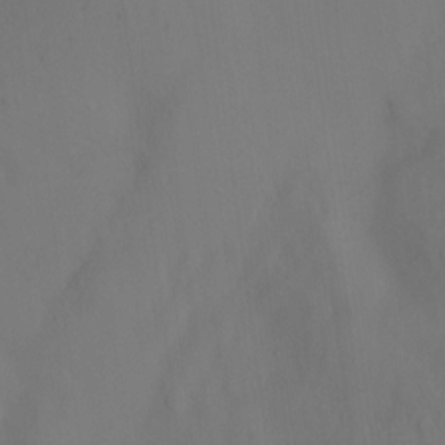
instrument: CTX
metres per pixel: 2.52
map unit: Nhu
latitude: -6.6329
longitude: -49.8394
